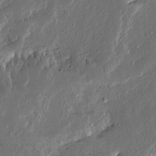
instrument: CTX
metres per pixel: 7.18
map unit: Ave
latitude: 14.3279
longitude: -138.0822
